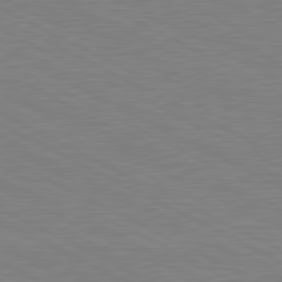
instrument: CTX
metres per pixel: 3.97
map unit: lApd
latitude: 80.9514
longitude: 150.4818
